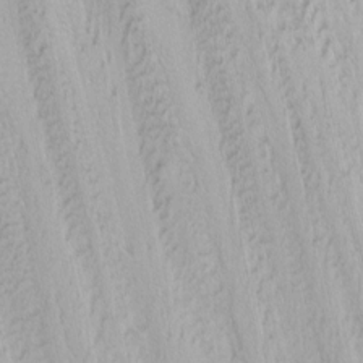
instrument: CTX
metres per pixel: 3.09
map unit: Nhu
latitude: -5.0864
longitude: -86.1767
